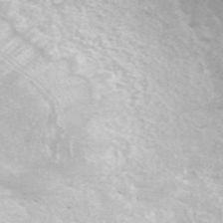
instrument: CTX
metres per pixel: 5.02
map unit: ANa
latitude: 44.8947
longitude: 28.7463
